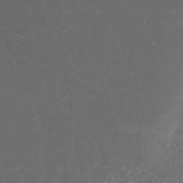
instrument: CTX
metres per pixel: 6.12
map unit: Nhe
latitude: -37.9178
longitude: -88.4412
